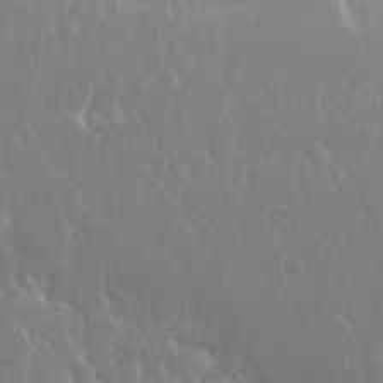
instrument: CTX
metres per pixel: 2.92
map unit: Nhu
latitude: 25.6693
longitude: -59.5371
